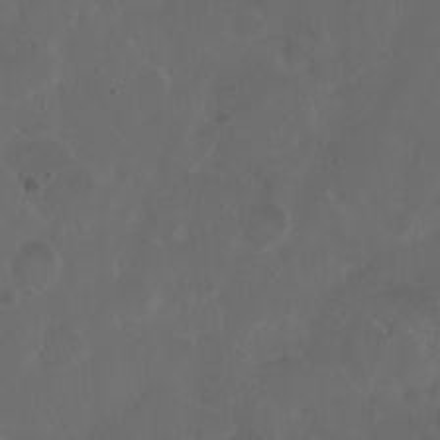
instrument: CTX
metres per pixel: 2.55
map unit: eHh
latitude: 0.8191
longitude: -54.4979
